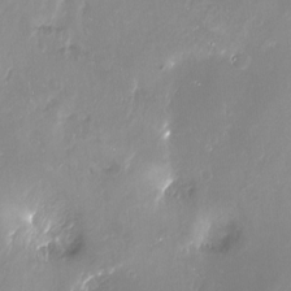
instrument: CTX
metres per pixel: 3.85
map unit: Ht
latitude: -16.7086
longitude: -44.4034
